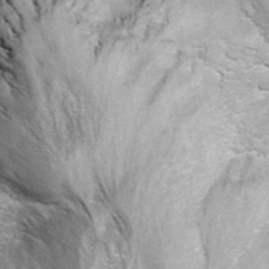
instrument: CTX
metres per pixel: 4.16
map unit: ANa
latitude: 41.3103
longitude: 18.2173
